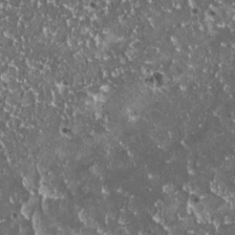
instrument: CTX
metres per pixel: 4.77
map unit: HNhu
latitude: 3.0836
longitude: 5.8611
